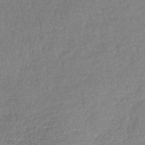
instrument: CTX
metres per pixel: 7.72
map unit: lHb
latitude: -41.0297
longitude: 75.9556
